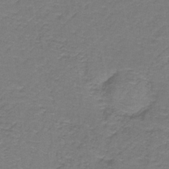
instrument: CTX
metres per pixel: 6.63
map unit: lHb
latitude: -38.4062
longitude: 60.6518
